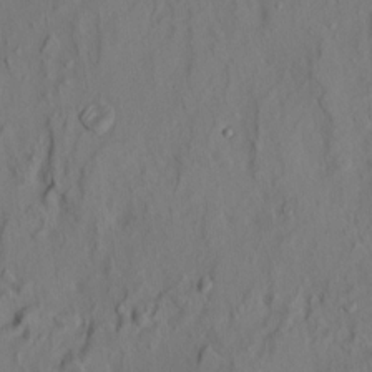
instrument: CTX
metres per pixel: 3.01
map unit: HNhu
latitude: 10.9892
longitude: 23.6344
